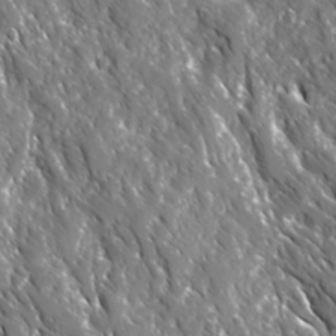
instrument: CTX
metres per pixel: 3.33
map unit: Ave
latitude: 16.4412
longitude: -130.9892
